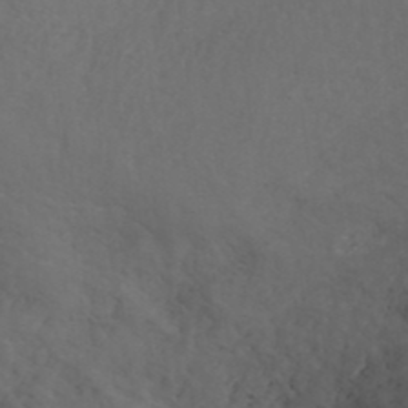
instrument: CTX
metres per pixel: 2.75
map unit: ANa
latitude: 41.3670
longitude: 53.3131
